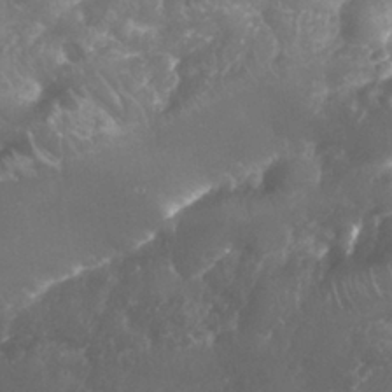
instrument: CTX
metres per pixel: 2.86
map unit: Nhu
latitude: 26.1956
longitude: -63.1026
